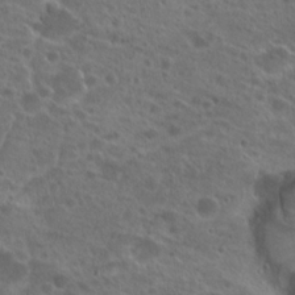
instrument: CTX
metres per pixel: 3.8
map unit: Hto
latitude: 21.9150
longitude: -41.1781
